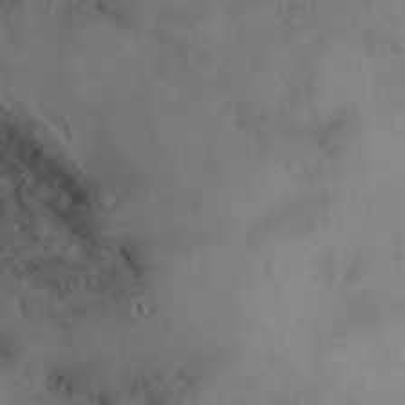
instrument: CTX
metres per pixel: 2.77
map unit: eHh
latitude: 12.0633
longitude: -62.1389
